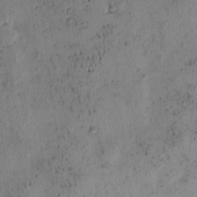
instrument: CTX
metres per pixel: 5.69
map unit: eHh
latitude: -0.3685
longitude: 19.2187
